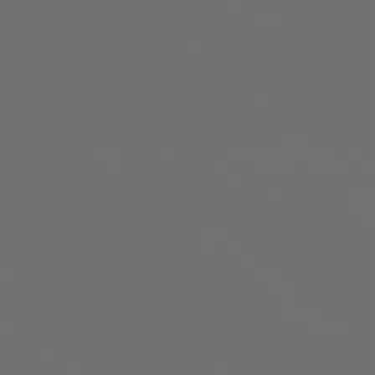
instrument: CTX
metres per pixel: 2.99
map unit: Ap
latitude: -78.8597
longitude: -69.2915
